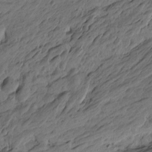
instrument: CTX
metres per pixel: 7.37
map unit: Htu
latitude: -6.2739
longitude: -179.2348
